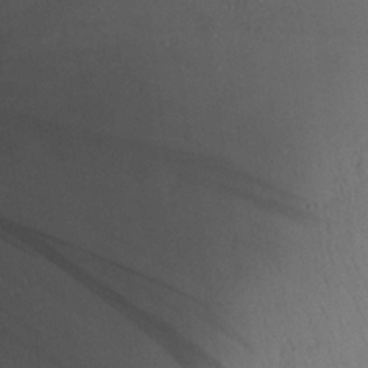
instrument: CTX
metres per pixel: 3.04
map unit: Aa
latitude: 24.6112
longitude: -132.7057
